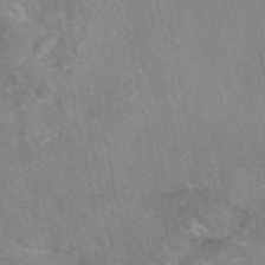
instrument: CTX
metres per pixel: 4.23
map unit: eAb
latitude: 48.1578
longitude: 111.5021
